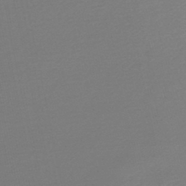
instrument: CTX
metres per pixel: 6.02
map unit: lHb
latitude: -46.8030
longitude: 64.7463
